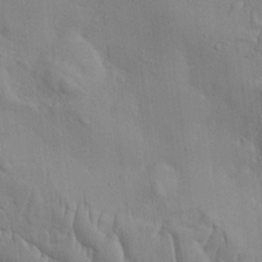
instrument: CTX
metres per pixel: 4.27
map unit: Htu
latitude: -3.4832
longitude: 156.7463
